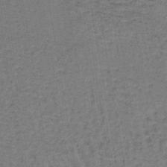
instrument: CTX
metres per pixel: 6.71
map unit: lHb
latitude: -40.7652
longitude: 59.5588
